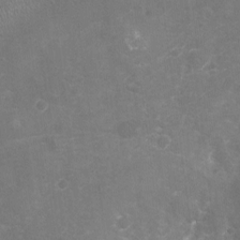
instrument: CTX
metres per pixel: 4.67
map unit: Nhu
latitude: -16.9542
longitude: -57.1781
